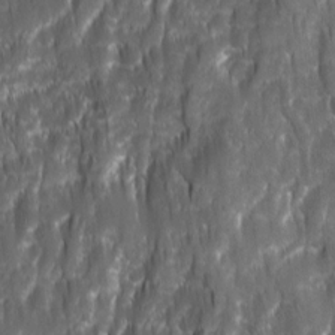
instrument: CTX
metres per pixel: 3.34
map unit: Ave
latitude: 15.8206
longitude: -134.1955
